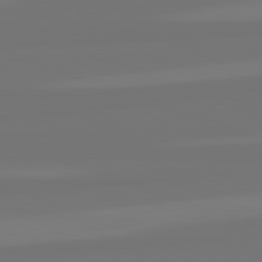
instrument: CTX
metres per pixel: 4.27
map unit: lApd
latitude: 82.2522
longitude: -178.0633
